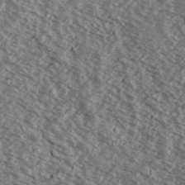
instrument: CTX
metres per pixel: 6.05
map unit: Ave
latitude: 38.4412
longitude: -110.1011
